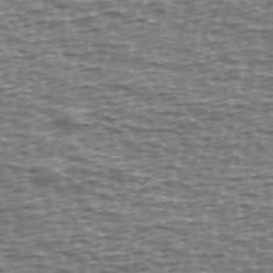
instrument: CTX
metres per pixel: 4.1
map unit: Ave
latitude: 40.1766
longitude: -112.9325
